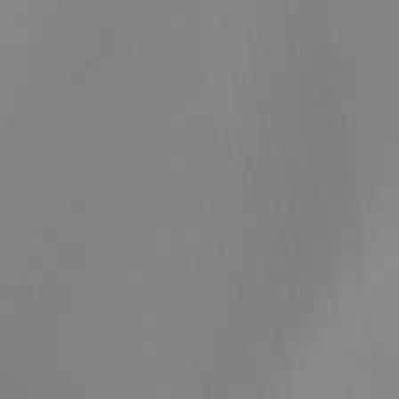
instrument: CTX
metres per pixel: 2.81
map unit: HNb
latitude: -44.3495
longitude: -44.8002
